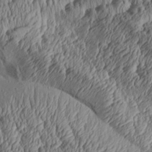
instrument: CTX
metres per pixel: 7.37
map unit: Aa
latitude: 30.5735
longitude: -134.2900
